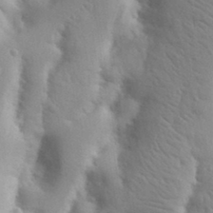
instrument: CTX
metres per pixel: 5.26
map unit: Nhu
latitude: 19.0458
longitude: -76.1766
